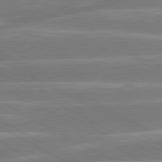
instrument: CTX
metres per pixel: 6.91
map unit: lApd
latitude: 80.9703
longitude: -128.5546
